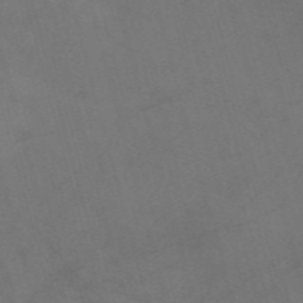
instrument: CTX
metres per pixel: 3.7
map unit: Nve
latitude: -58.8219
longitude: 51.3887
